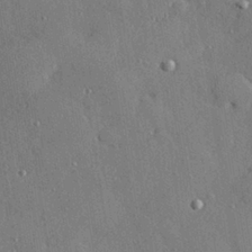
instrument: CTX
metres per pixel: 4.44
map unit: Hve
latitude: 27.4049
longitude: -90.2711
